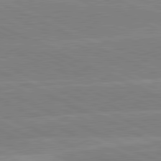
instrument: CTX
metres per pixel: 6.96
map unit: lApd
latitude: 81.1781
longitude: -128.6301
